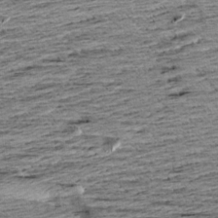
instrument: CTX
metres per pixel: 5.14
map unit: Aa
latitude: 8.4412
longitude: -139.3859
